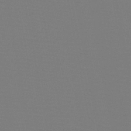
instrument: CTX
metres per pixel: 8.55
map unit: HNb
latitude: -46.9164
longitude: -43.1781
